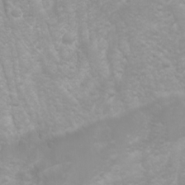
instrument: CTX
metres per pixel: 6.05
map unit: Htu
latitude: -0.2740
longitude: -76.6301
